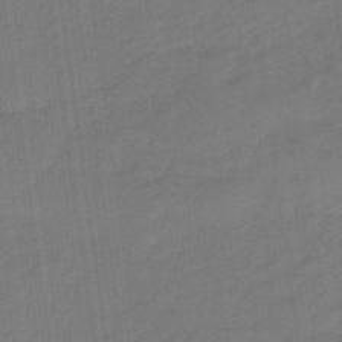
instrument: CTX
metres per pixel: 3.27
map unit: eHb
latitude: -47.0108
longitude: 87.1431
